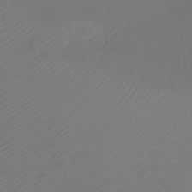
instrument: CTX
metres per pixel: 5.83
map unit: Ht
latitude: -15.4455
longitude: -49.6694
